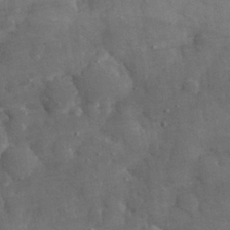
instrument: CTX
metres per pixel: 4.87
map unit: eHh
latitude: 31.5749
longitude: -70.5168
